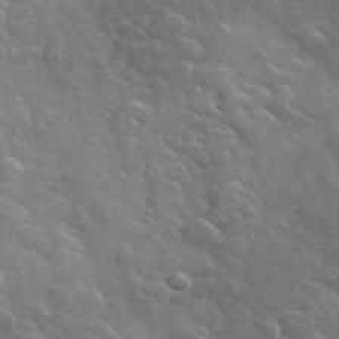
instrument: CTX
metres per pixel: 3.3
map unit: lHvf
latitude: 36.8569
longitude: -90.0822
